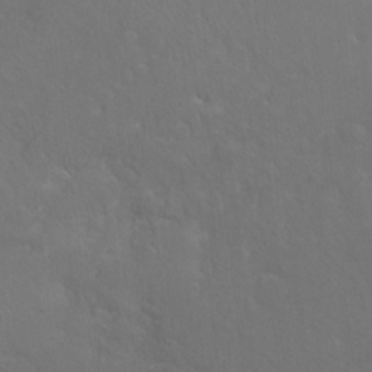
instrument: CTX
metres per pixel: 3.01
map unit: Hto
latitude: -7.6533
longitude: -46.5924
